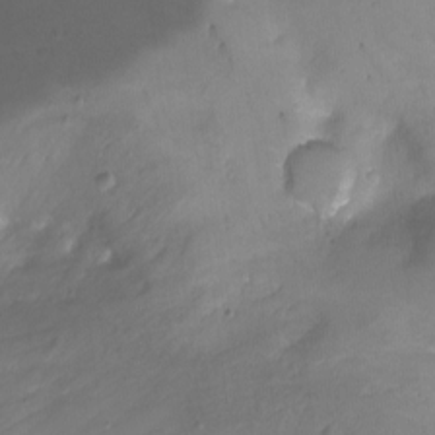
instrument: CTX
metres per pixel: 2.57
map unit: Nhu
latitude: -12.6519
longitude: -60.8191
